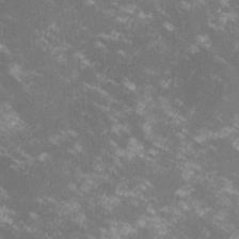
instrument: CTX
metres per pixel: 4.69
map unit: lHvf
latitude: -14.0661
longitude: -100.1767
